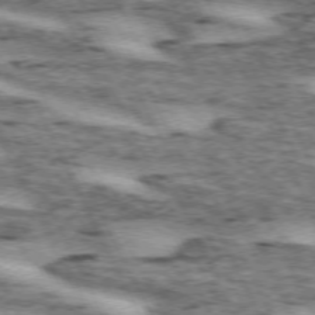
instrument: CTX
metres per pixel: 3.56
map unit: lApd
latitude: 72.6113
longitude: -55.0836
